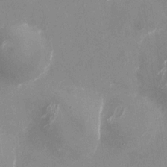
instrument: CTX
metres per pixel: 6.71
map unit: Nhu
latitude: -29.0864
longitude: -76.4223
